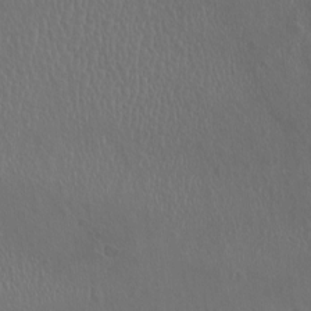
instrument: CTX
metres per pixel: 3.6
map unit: eHh
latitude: -2.4817
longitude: 19.4265
